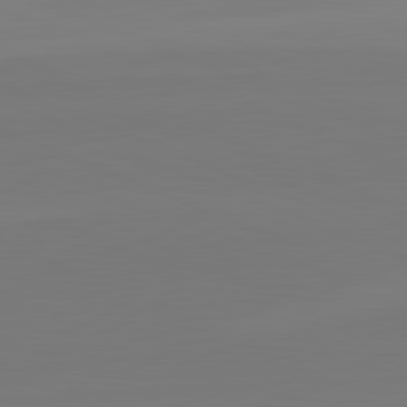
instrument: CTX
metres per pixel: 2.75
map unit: lApd
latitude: 82.3089
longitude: 147.6155
